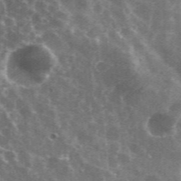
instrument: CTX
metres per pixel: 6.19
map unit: eHh
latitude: 35.4237
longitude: -59.4238
